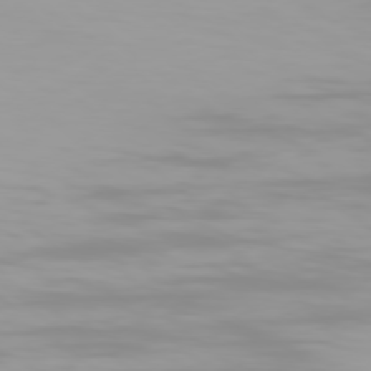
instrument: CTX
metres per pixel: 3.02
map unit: Ap
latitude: -79.0675
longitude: -96.3656
